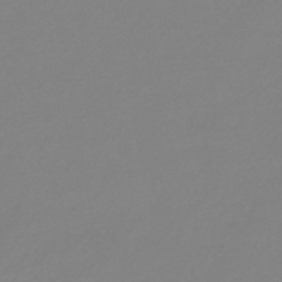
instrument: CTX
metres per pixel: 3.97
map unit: eHb
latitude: -45.1998
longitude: 88.2172
